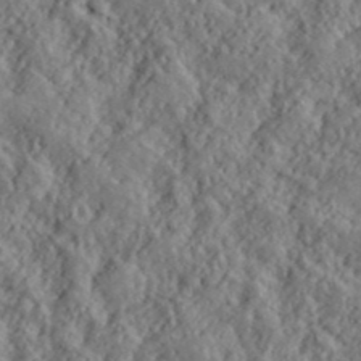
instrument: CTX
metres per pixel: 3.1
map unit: lHvf
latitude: 40.1388
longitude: -88.7625
